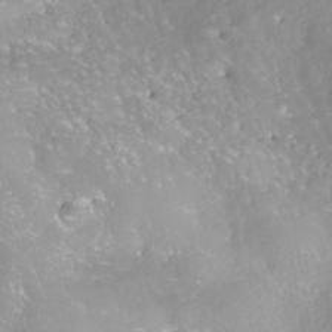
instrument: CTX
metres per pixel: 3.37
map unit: ANa
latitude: -38.5763
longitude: 97.7289
